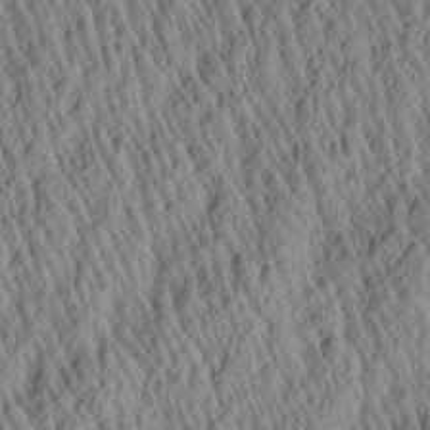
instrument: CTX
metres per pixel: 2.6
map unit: Aa
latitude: 26.9514
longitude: -135.6505
